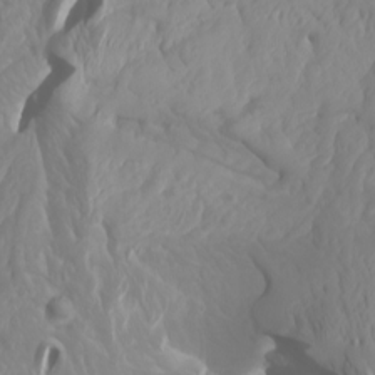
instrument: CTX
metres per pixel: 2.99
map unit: Htu
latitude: -4.6707
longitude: -89.4616
